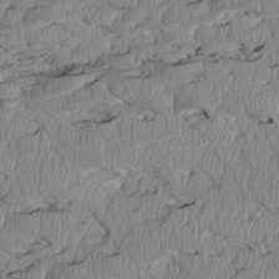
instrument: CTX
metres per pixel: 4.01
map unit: Htu
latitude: 2.6679
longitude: 149.6722
